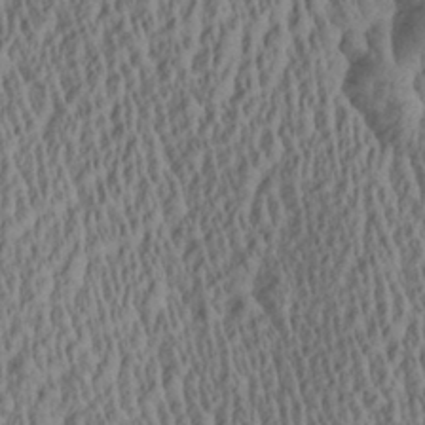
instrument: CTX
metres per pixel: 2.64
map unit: Aa
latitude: 28.4601
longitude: -137.2159
